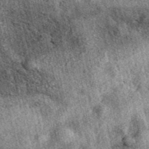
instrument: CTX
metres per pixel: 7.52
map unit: eAb
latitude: 39.6694
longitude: 109.3510
